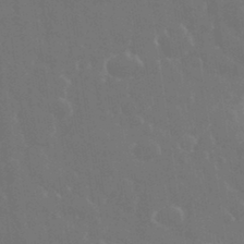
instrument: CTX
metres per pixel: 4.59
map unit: eHh
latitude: 33.3860
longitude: -60.2144
